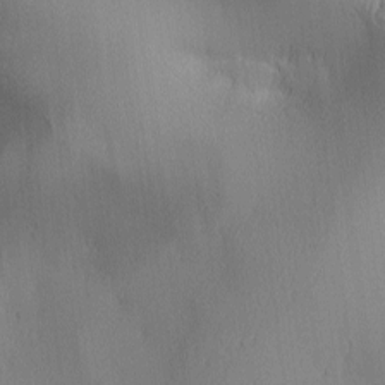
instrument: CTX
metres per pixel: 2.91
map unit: lAa
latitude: 2.5168
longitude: -116.6868
